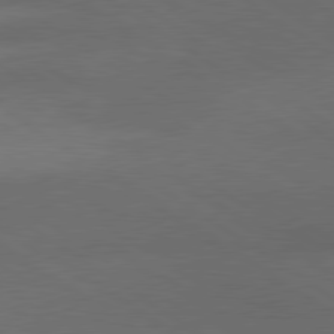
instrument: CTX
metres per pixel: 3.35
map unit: lApd
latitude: 79.8206
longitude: -177.8205
